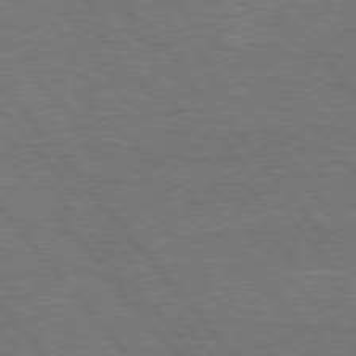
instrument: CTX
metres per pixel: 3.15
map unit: Hpe
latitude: 75.9150
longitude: -157.0269
